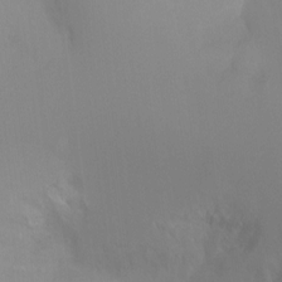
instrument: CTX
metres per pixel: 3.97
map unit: Ht
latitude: -11.5777
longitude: -45.5749
